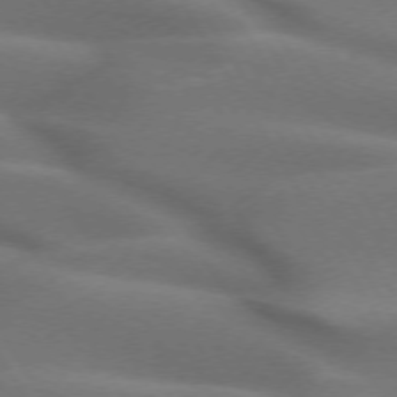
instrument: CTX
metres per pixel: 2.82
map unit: lApd
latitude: 72.6491
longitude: -51.8961
